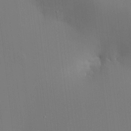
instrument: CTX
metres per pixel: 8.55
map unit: HNhu
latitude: 10.3845
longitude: 10.4629
